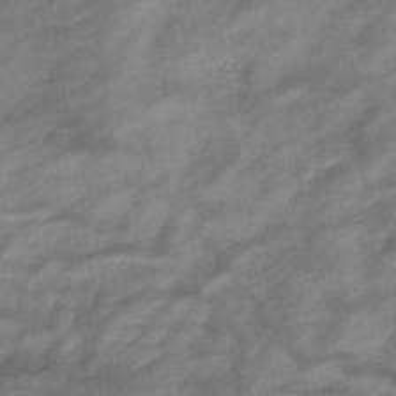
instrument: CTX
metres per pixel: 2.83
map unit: eHb
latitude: -36.3117
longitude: 77.7667
